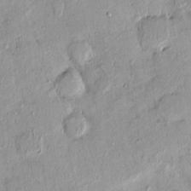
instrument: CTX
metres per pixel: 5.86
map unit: eHh
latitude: -0.0283
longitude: 15.9178
